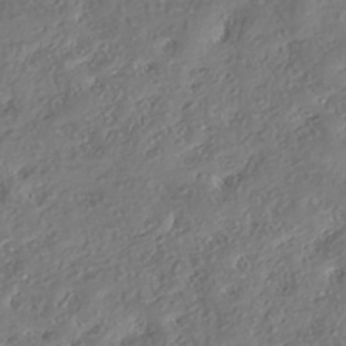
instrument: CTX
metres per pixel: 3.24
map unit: eHh
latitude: -42.4628
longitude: 121.5021
